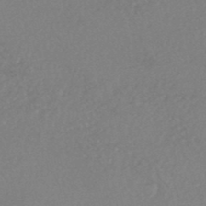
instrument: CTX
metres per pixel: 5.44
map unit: HNhu
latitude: -48.7275
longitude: 97.8423
